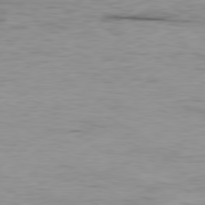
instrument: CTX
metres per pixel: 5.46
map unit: Ap
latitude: -80.1795
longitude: -91.8394
